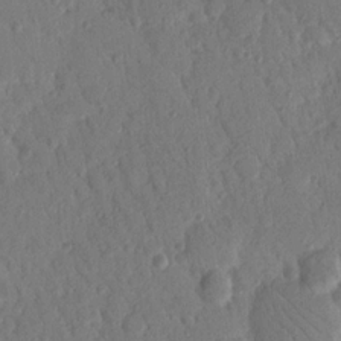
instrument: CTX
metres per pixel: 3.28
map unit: Nhu
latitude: 17.4993
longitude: -78.8380
